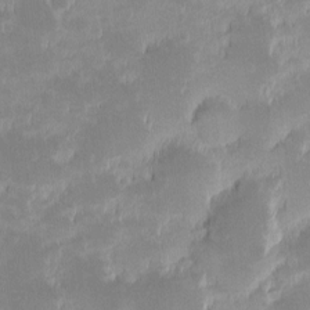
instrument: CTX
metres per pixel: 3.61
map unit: eHh
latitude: -1.5966
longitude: -84.6113
